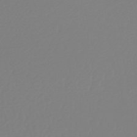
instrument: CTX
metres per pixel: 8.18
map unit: lHb
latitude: -44.6519
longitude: 75.8423
